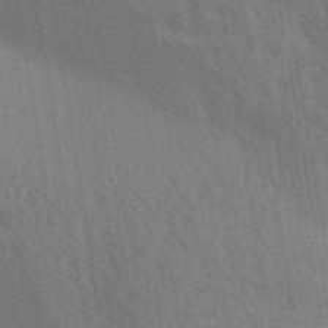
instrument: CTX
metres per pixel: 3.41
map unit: Aa
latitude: 30.5546
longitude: -139.3293
